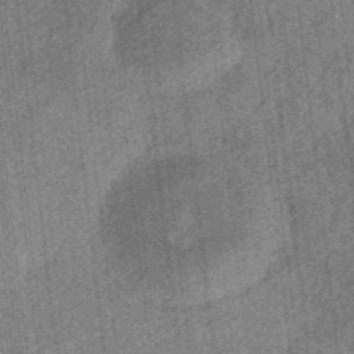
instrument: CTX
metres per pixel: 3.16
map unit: eHb
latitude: -35.5966
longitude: 79.2187
